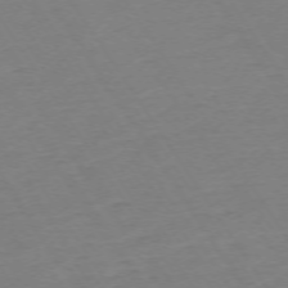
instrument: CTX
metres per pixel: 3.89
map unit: Ap
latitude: -73.6155
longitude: -85.7450
